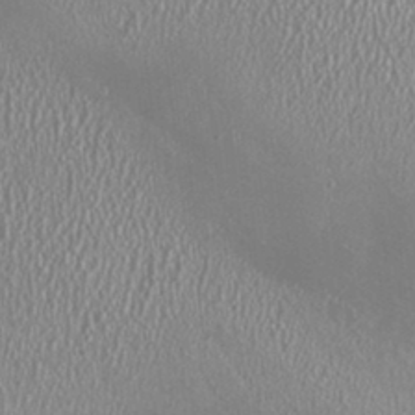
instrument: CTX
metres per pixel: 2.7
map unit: HNhu
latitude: -0.4062
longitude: 0.3873
